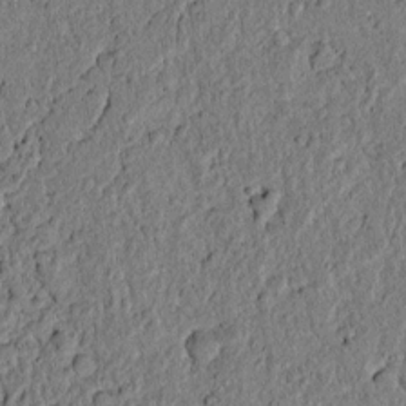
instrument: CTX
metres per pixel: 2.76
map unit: lAvf
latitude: 5.6883
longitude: 164.0850
